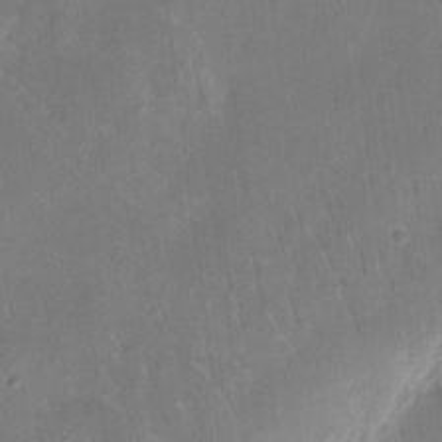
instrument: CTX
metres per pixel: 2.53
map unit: eHh
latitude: 9.9717
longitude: -71.1970
